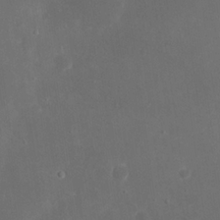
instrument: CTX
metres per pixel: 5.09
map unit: eHh
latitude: 20.0633
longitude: -68.7624
